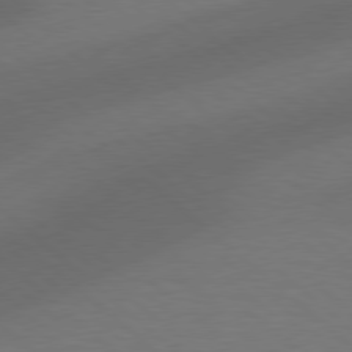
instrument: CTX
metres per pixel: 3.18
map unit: Hpe
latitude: 78.2334
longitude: -150.5734
